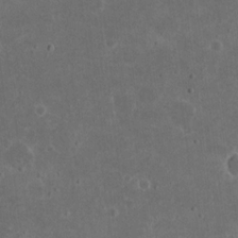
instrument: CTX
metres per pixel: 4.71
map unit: eHh
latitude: 16.7624
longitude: -73.4805
